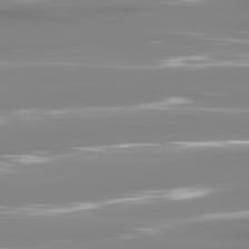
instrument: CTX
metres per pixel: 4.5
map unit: lApd
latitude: 81.6127
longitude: -137.5749
